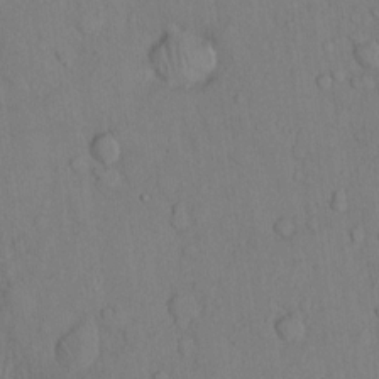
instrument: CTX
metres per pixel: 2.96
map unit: Hto
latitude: 13.1781
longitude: -56.5923
